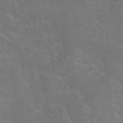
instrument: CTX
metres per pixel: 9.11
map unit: eHh
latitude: 36.7435
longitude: -66.7435
